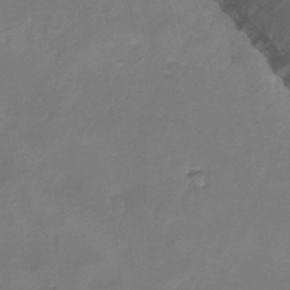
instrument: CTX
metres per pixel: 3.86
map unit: Nhu
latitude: -16.7086
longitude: -50.8191
